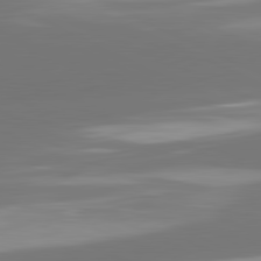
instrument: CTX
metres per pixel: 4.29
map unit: lApd
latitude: 81.7072
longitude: -164.5546
